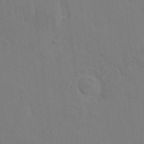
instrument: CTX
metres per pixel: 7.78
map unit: HNhu
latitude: 7.1214
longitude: -3.2537
